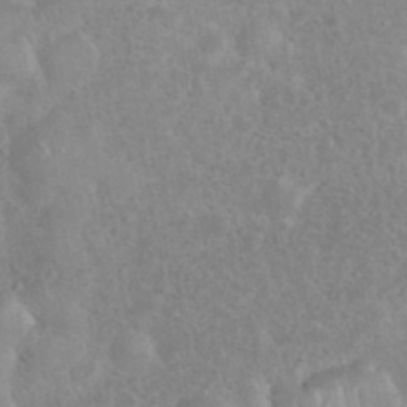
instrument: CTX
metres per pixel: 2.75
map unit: eHh
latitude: 35.9339
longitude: -62.0255
